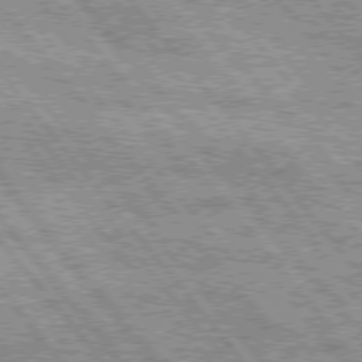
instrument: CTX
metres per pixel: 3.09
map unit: Hpe
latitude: 75.3293
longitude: -157.0647
